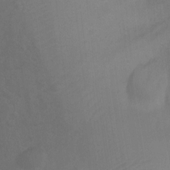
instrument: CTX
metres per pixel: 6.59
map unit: Ht
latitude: 1.5182
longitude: -25.7638
